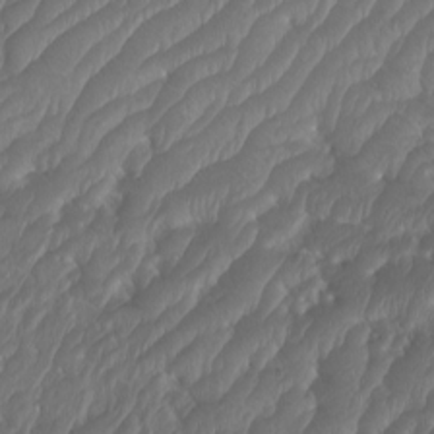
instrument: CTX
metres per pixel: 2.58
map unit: Htu
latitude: -10.9164
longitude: -72.8191
